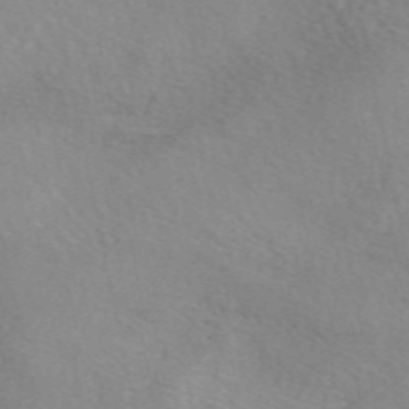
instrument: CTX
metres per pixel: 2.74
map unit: eAb
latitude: 50.5356
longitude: 117.3887
